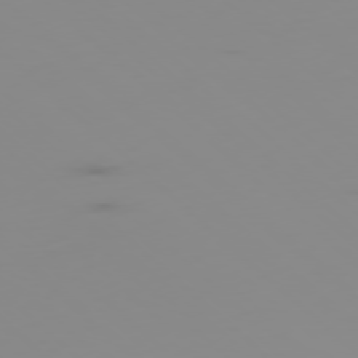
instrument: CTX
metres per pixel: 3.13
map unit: Ap
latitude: -78.0283
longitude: -63.2726
